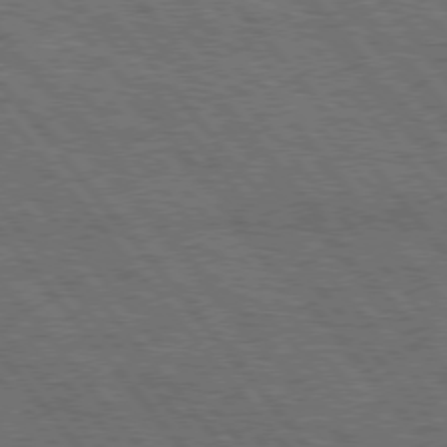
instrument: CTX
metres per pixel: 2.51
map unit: Hpe
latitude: 75.6316
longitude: -139.9339
